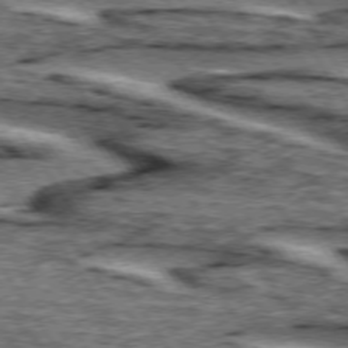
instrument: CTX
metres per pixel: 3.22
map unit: lApd
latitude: 74.5168
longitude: -72.7058
